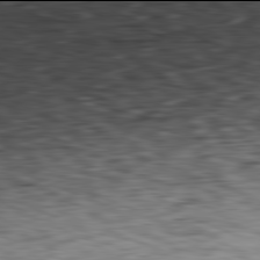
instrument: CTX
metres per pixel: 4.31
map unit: Ap
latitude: -82.0094
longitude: -70.8758
